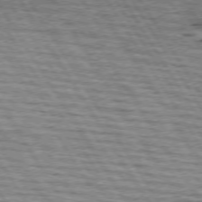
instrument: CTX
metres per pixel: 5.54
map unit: lApd
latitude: 73.7261
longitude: -72.3846
